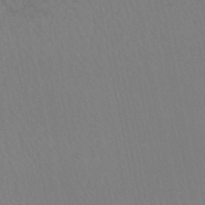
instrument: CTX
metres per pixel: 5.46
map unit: HNhu
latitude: -47.5966
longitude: 96.3873
